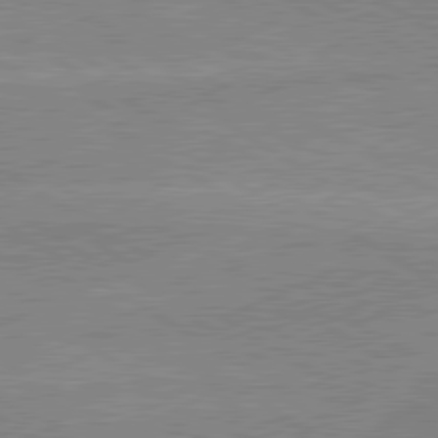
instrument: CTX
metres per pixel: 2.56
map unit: lApd
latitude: 80.0633
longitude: -175.5560
